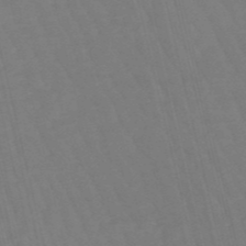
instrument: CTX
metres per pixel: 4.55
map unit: eHb
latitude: -49.4455
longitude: 76.6896
